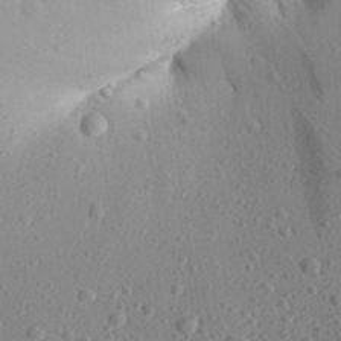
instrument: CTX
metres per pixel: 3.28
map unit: Aa
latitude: 27.7072
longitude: -143.2726
